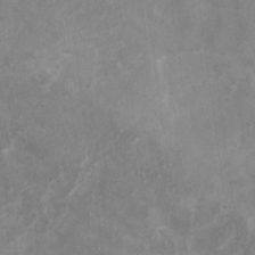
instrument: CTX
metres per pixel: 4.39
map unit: Nhu
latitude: -25.3698
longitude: -56.8568
